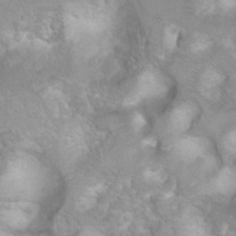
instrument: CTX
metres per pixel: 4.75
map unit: Ht
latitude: 2.4034
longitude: -24.7624
